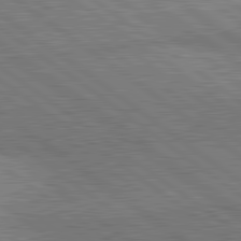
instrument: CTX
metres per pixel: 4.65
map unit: lApd
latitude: 81.4048
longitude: 141.3132
